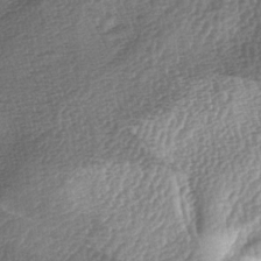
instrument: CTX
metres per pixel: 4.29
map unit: lAa
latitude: -5.1242
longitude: -127.4993
